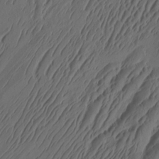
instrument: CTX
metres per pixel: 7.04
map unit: eHh
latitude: -1.0298
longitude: 15.3321
